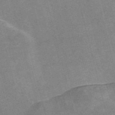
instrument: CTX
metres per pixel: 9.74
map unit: Nve
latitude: -58.6329
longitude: 64.6330
